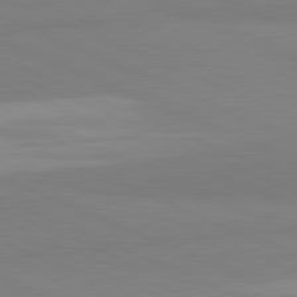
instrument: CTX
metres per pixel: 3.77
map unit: lApd
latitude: 82.0444
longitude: 178.3117
